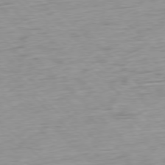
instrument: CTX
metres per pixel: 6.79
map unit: Ap
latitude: -78.3306
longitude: -72.4034
